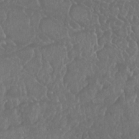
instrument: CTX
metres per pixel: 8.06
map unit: Nhu
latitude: 25.2348
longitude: -60.8569
